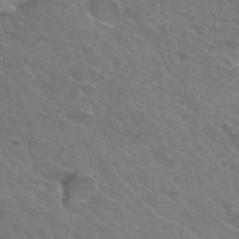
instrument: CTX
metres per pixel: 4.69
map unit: Hto
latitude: 32.1578
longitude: -46.1389
